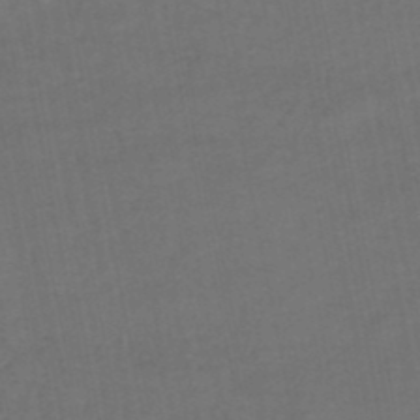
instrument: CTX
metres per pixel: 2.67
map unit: HNhu
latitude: -48.7652
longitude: 100.5762
